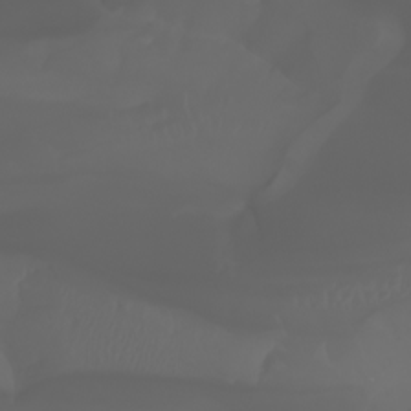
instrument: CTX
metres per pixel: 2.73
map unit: Htu
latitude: -6.9164
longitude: -71.6505
